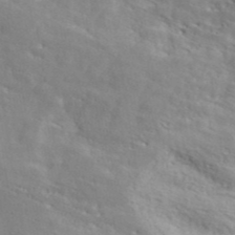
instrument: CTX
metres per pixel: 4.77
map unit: ANa
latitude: 42.3656
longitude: 50.0472
